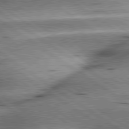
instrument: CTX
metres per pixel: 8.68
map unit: lApd
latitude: 79.8395
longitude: -141.3292
